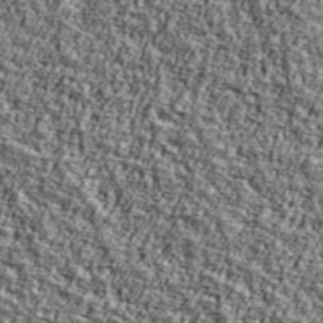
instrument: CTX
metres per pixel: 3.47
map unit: Ave
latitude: 42.9892
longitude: -111.0648
